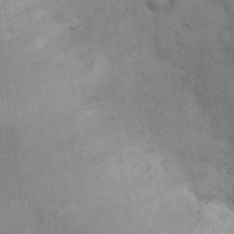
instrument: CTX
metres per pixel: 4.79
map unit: Ht
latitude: 13.1214
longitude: -39.8205
